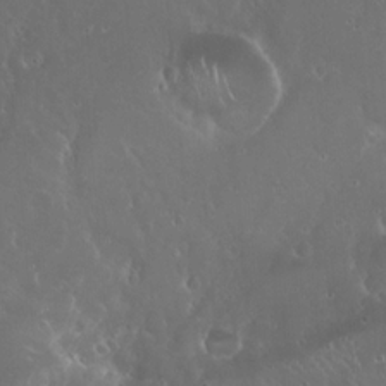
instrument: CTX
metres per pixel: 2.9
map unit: Hto
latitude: 19.7827
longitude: -57.8205
